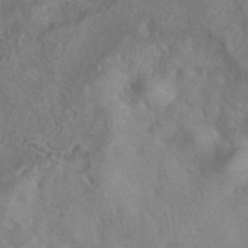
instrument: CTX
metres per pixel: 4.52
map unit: eAb
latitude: 41.7827
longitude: 103.1242
